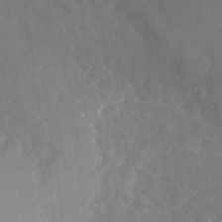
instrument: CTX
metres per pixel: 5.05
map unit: Nhu
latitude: -27.5021
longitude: -58.1389
